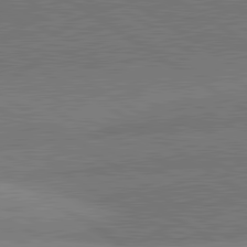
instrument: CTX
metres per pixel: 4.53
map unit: lApd
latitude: 81.4048
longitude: 140.2550
